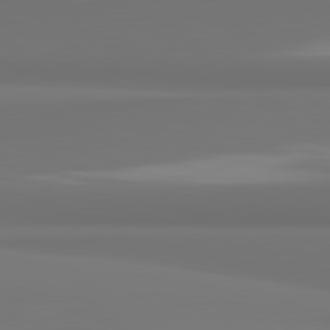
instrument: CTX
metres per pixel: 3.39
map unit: lApd
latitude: 81.8961
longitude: 175.7477
